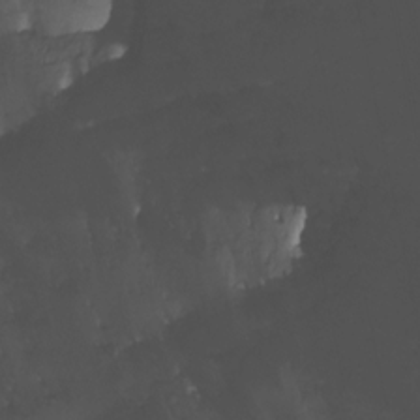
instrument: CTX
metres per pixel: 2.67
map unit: Nhu
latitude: -12.3117
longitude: -50.2900
